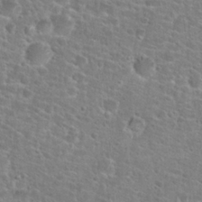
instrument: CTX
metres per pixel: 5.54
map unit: Hto
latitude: 25.3859
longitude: -49.0081
